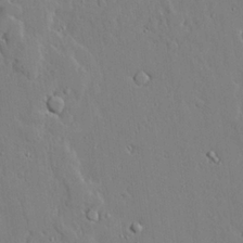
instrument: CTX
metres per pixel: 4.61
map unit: lAvf
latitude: 24.5545
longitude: -110.7058
